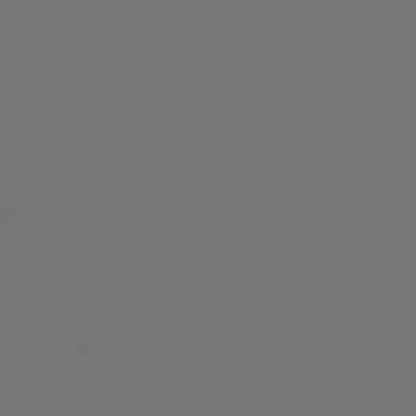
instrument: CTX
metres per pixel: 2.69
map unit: Hpe
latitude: 75.2915
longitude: -124.7813
